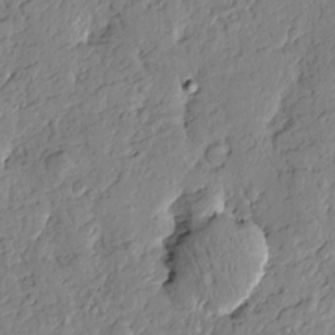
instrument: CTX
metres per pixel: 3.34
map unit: Htu
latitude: -0.8219
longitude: -178.4223
